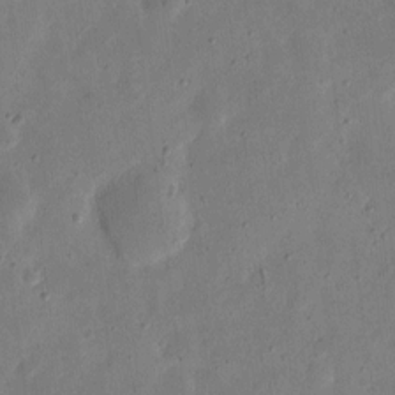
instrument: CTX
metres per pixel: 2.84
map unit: eHh
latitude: 7.0080
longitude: -71.7072
